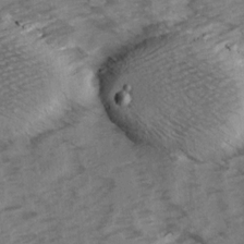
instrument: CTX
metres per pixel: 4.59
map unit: Ave
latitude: 15.3671
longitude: -103.4993
